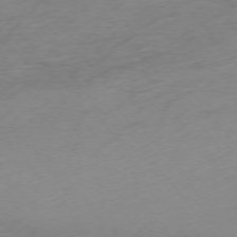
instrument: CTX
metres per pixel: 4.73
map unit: Hpe
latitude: -75.6722
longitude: -12.3278
